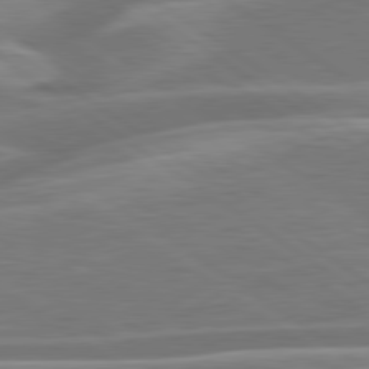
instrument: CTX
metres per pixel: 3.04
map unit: lApd
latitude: 79.7450
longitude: -126.8191
